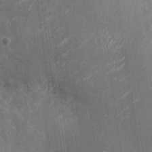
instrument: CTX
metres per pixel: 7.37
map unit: Nhu
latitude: -28.1039
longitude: -74.8758
